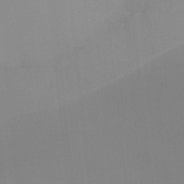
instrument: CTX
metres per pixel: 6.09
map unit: Nhu
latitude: -15.5210
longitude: -50.1388
